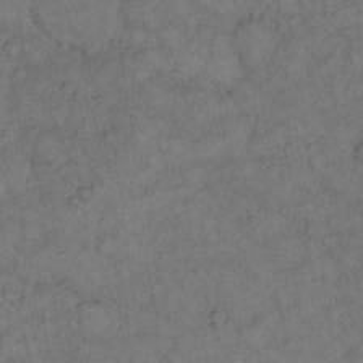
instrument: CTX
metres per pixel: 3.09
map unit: Hto
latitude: 12.3656
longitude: -57.3859
